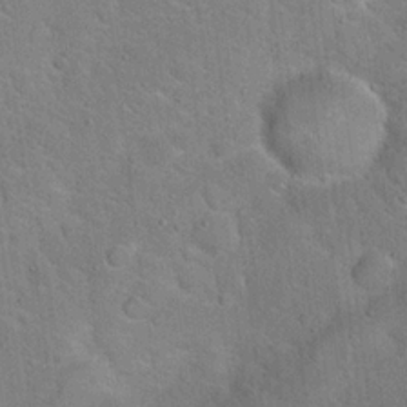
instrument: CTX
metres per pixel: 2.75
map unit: Hto
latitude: 19.2915
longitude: -50.8380
